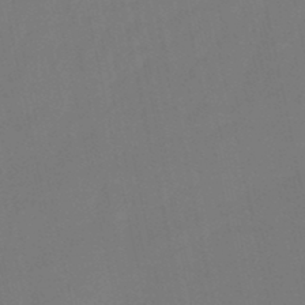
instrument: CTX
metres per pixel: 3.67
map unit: lHb
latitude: -47.5021
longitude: 61.3699
